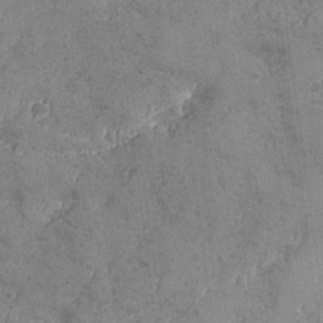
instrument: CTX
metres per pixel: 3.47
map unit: Ave
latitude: -8.3306
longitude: -118.7057
